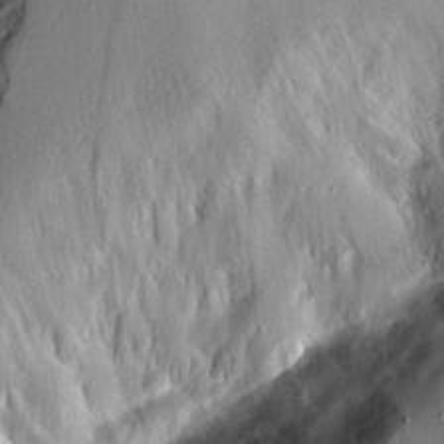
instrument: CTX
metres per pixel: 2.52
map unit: Ave
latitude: 21.2348
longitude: -129.5938
